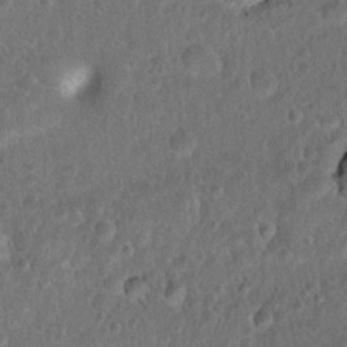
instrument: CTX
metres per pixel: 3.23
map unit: Nhu
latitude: 8.8569
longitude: -21.8584
